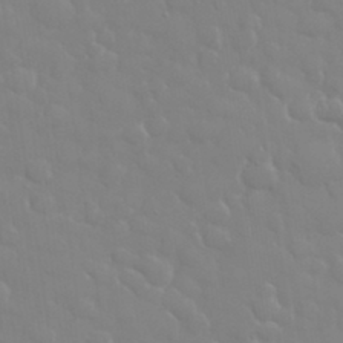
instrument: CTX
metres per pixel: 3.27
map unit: eHh
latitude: 32.8380
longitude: -60.4223
